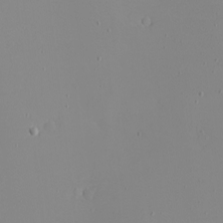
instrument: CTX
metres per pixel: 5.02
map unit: eHh
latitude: -6.1039
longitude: -80.5168
